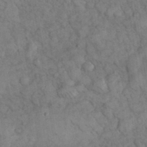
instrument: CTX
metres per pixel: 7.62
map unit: eHh
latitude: 36.2334
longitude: -67.9717
